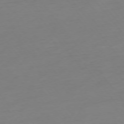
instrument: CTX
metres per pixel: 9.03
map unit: Hpe
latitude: -75.8045
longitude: -15.6883
